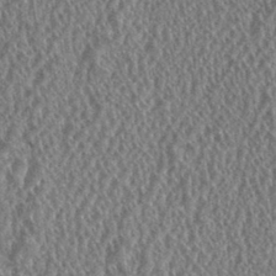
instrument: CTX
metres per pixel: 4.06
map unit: HNhu
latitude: 1.0269
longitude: 0.0283
